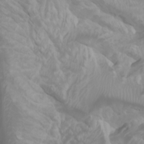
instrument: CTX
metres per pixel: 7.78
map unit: Htu
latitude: -0.7464
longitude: -76.2522
